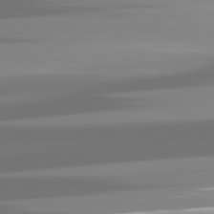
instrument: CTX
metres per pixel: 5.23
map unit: lApd
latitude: 81.8394
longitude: -137.9717
